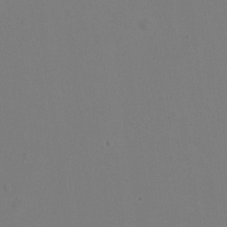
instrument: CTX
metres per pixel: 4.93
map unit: Hto
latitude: 0.5734
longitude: -33.8961
